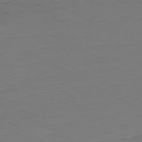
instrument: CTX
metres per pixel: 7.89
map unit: Ap
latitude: -79.5210
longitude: -56.6490
